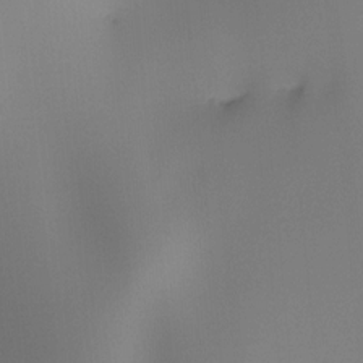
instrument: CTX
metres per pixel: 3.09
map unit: Ht
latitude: -16.4251
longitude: -48.6302
